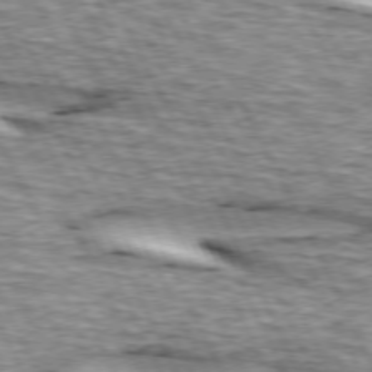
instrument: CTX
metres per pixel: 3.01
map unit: lApd
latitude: 73.4805
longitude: -54.9136
